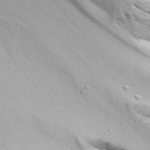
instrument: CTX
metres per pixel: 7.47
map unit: Ave
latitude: 22.1011
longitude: -137.3482
